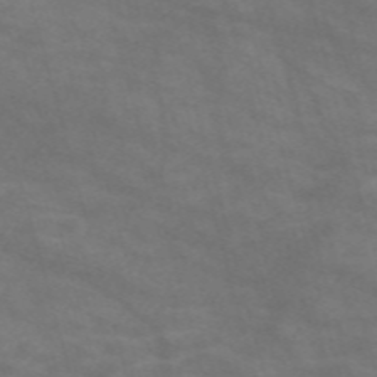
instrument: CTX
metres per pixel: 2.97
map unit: Nve
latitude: -59.3320
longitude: 59.0486
